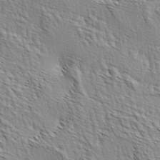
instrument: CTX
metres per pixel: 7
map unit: lAa
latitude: -4.4629
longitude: -121.9339
